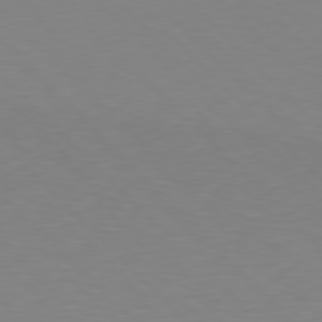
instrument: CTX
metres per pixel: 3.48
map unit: Hpe
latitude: 77.4993
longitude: -174.7057
